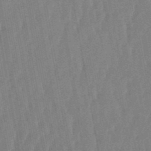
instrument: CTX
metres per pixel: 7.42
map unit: lHb
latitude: -48.3307
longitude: 71.4077
